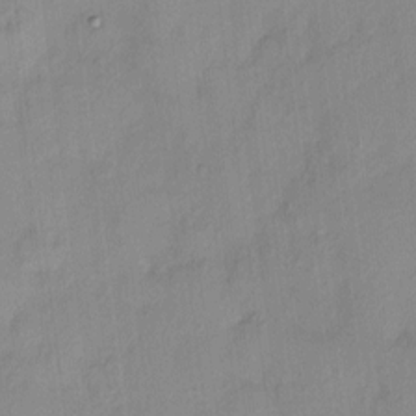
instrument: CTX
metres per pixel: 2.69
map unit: HNhu
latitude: 4.6113
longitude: 7.8044
